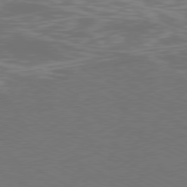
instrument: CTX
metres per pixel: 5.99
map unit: Ap
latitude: -77.8611
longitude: -73.0648
